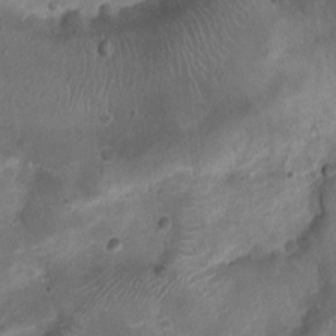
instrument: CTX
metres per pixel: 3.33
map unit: Ht
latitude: -1.9745
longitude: -19.8016
